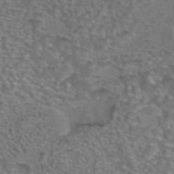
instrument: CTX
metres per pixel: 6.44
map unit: eAb
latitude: 43.4427
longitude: 103.5966
